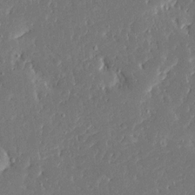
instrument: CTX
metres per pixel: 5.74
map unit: Ave
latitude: 16.8002
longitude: -140.2900
